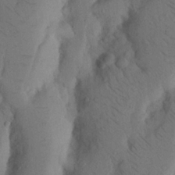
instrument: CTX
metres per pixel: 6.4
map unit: Nhu
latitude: 19.6694
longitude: -75.8772
